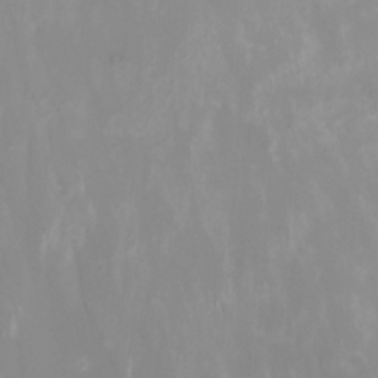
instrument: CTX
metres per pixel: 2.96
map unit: Nhu
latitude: -15.6344
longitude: -56.7246
